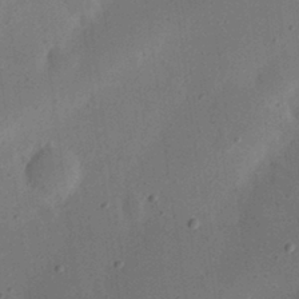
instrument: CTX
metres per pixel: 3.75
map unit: eHh
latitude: 24.1388
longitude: -70.1578
